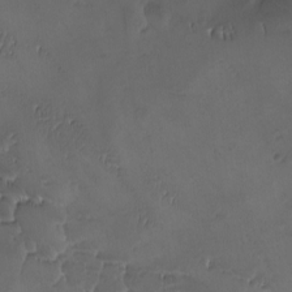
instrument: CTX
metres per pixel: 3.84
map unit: Ave
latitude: -7.7666
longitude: -122.0255
